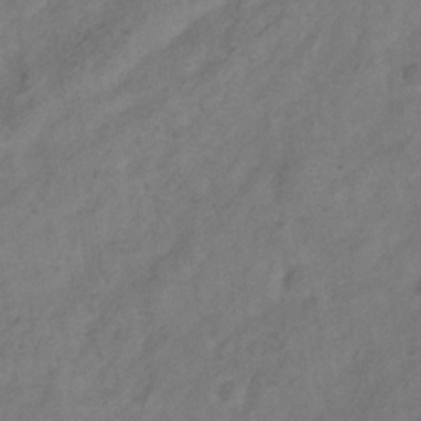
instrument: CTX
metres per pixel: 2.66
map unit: Hve
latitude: -33.5022
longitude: 89.8611
